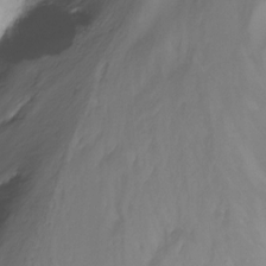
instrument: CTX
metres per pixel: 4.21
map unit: Nhu
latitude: -13.4455
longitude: -62.4979
